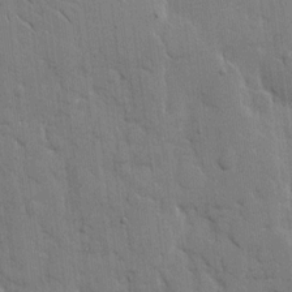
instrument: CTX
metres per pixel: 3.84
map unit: eHh
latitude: 8.8380
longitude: -66.8002
